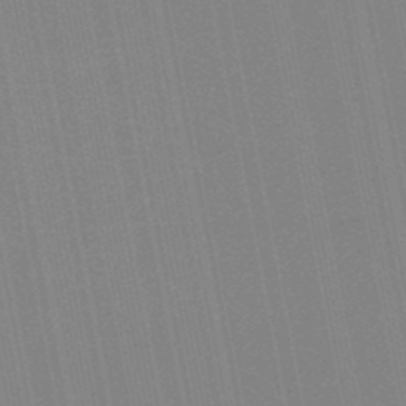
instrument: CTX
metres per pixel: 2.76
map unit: lHb
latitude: -48.9731
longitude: 68.7274
